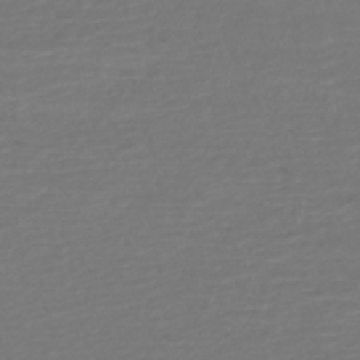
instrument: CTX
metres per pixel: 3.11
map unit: HNhu
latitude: -47.2187
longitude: 103.2565
